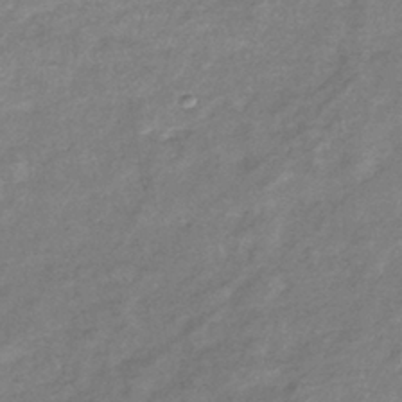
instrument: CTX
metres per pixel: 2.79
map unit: eHb
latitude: -38.3684
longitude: 78.1228
